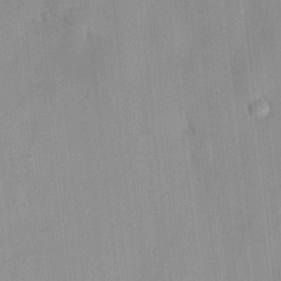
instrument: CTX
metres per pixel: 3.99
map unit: HNhu
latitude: 14.3468
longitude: 12.7463
